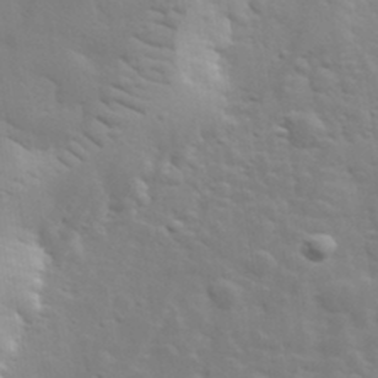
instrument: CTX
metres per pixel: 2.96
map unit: lHvf
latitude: 33.1781
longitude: -82.7057
